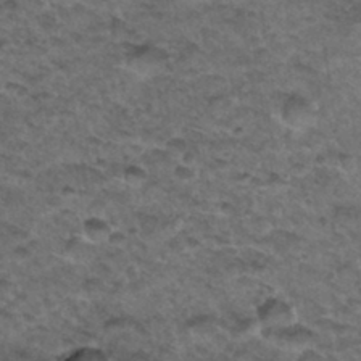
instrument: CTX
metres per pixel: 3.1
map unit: Hto
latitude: 33.4804
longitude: -48.1956
